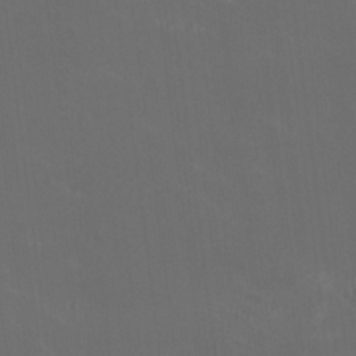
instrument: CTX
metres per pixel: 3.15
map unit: HNhu
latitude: 0.6112
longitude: -2.3278
